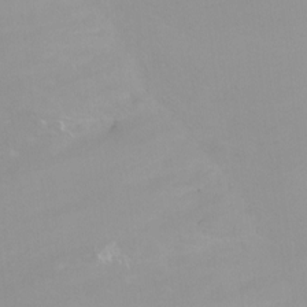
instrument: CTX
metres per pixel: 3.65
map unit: Ht
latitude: -0.1795
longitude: -18.1011
